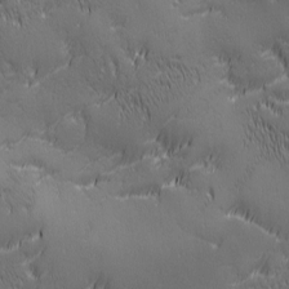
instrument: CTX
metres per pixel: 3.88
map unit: Ave
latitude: 2.1578
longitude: -112.9136
